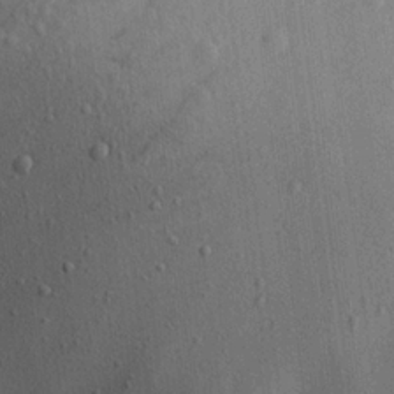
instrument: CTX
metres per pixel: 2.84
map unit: Aa
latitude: 21.5938
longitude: -139.4237
